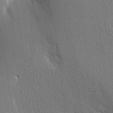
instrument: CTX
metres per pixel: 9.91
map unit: Aa
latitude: 16.6302
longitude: -149.2915
